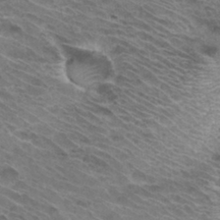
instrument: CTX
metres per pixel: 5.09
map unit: Hto
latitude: 32.3467
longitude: -44.6490
